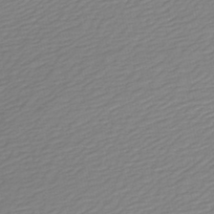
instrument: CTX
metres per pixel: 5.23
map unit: lHb
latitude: -47.6533
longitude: 60.3873
